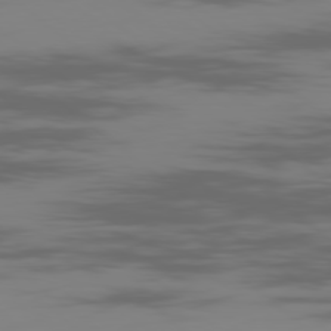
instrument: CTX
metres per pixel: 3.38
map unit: Ap
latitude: -80.0283
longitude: -53.7450
